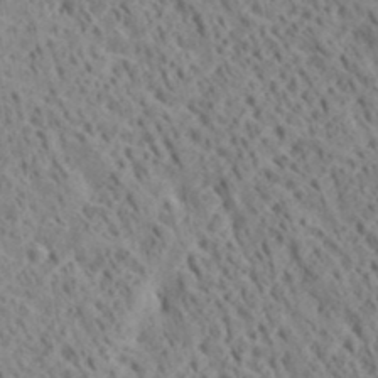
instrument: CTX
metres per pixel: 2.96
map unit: Aa
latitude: 19.1970
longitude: -140.4978
